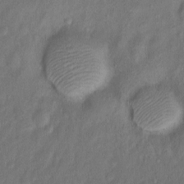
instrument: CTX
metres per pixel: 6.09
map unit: Ht
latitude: -7.0486
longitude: -35.2159
